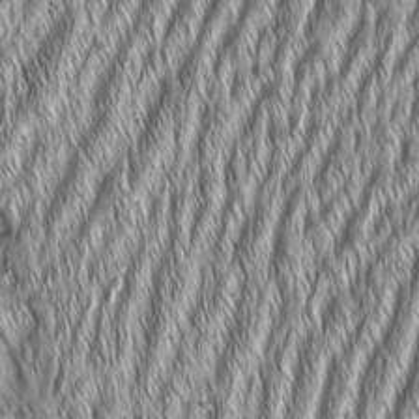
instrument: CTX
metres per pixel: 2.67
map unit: Aa
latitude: 7.3671
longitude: -131.2348
